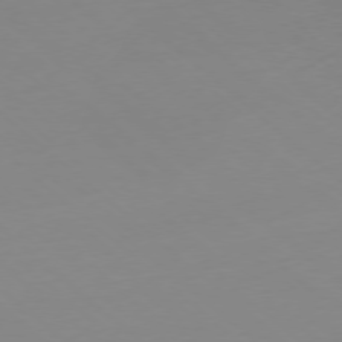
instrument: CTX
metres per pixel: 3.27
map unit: Hpe
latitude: -78.0850
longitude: 12.7652
